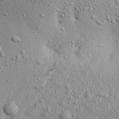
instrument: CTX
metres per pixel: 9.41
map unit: Aa
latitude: 22.3089
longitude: -143.6883
